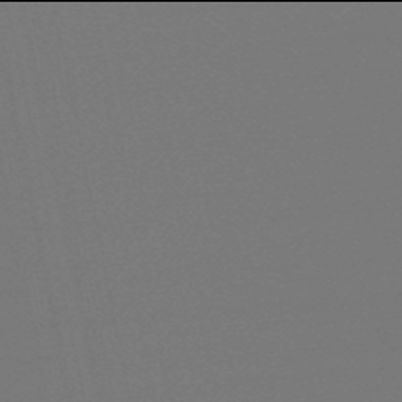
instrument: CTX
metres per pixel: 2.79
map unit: eHb
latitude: -50.0094
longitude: 79.0675
